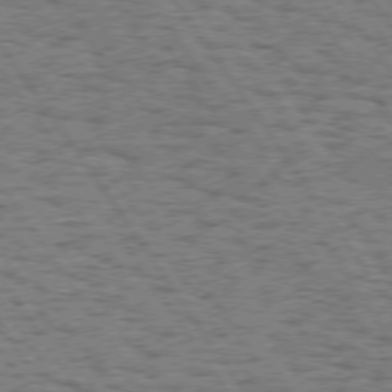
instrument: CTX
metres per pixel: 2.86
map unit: Hpe
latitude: 74.1767
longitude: -134.1200
